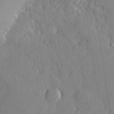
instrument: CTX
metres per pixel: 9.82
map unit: lHvf
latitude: 33.5560
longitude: -91.9339
